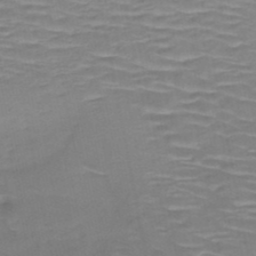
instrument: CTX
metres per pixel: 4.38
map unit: HNb
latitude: -49.3699
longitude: -47.2915
